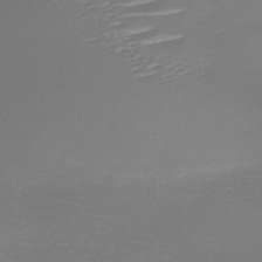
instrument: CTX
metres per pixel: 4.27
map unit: HNb
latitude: -46.4251
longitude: -42.1578
